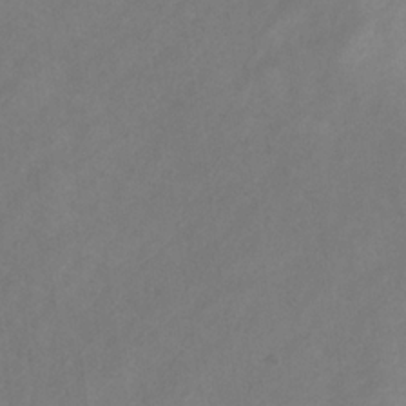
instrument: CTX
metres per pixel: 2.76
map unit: HNb
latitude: -31.1431
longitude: 63.0297
